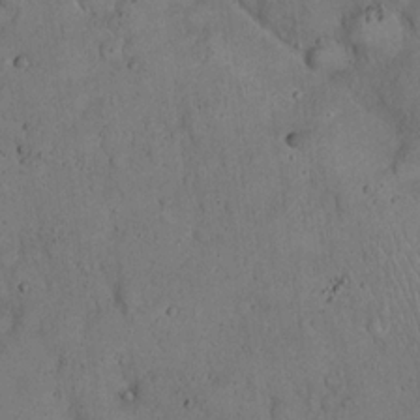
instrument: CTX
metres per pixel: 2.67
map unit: eHh
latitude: 20.1578
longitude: -59.6883
